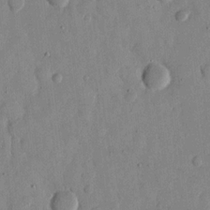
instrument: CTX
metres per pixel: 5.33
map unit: eHh
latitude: 13.2726
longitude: -68.2145
